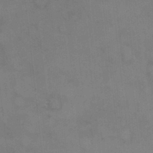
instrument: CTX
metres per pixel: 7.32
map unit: HNhu
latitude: 2.7435
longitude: 9.3698
